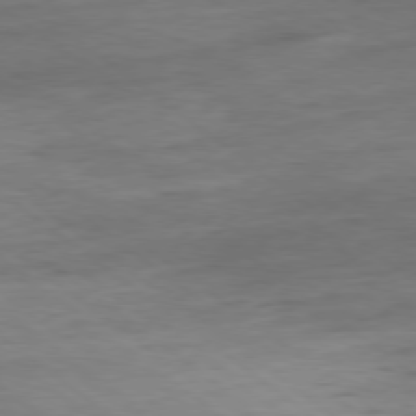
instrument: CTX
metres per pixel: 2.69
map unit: Ap
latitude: -79.2187
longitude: -78.2334
